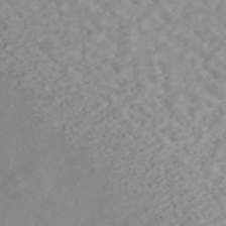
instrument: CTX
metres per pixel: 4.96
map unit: ANa
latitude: 44.6301
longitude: 22.8219
